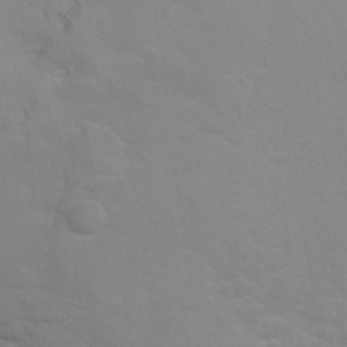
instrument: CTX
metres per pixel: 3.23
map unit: Nhu
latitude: 25.1403
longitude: -54.0255
